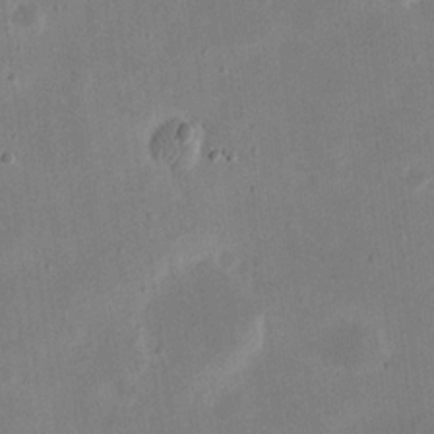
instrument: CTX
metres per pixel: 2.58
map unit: eHh
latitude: 20.7813
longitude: -70.1956
